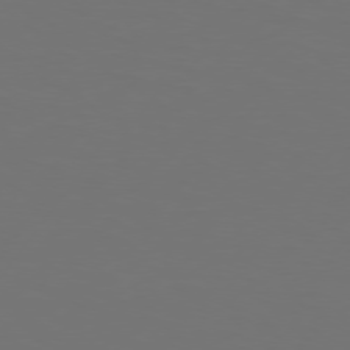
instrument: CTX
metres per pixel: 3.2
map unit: Hpe
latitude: 75.1025
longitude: -130.2334
